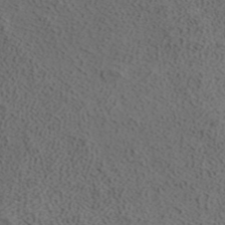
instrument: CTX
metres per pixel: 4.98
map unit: ANa
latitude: 37.7072
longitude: 17.1809
